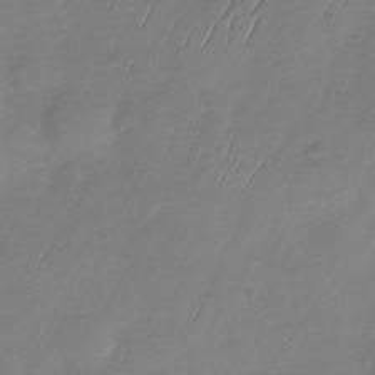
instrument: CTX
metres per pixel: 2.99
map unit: Nhu
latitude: -29.3132
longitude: -59.0270
